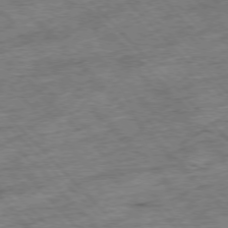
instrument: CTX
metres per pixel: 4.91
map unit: Hpe
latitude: -77.0297
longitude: -16.1767
